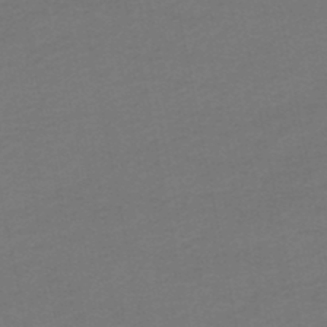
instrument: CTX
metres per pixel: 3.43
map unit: HNhu
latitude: -48.6141
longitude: 100.5951
